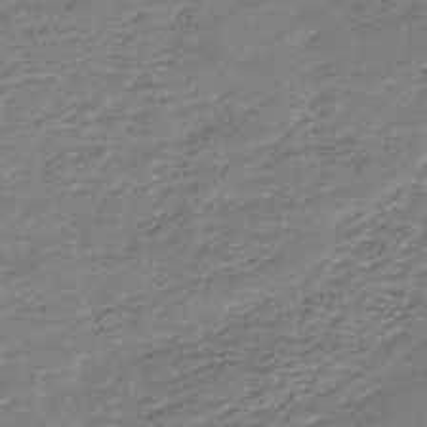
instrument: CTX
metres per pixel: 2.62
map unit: HNb
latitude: -44.6707
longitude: 50.9731
